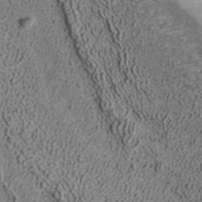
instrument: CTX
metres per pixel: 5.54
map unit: ANa
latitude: 35.7827
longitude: 12.8219
